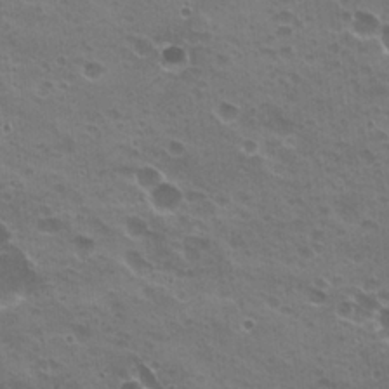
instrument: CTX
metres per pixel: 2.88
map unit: Hto
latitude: 20.8002
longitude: -31.8584
